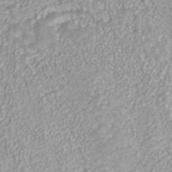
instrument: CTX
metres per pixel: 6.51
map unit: ANa
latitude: 40.3278
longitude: 22.9542
